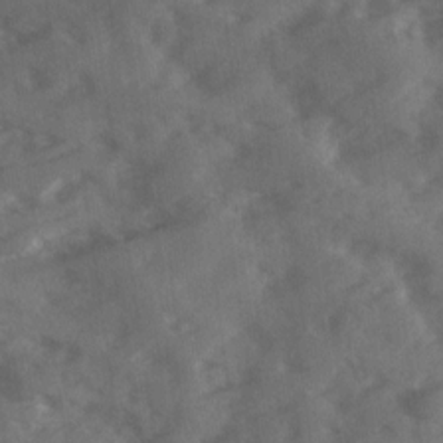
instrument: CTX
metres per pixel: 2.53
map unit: Ave
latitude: 18.4790
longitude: -131.0081
